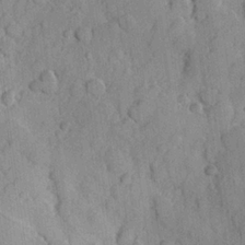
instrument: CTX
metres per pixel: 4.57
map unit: Hve
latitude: 23.7638
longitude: 148.1039
